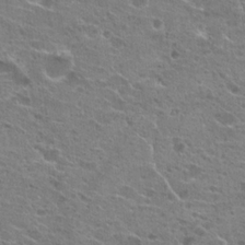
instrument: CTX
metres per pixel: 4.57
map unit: Hto
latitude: 21.9339
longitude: -41.8205
